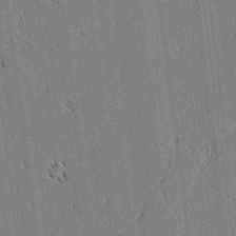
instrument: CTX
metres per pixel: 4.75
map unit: lAvf
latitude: 2.7813
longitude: -106.2711
